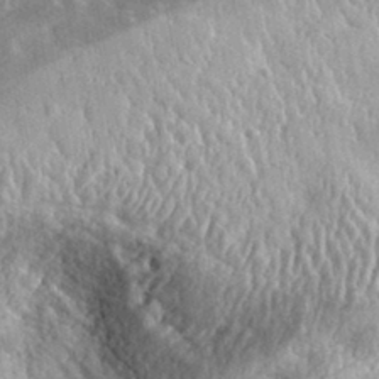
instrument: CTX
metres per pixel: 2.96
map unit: lHvf
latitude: 34.1011
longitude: -86.4979
